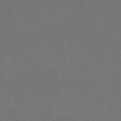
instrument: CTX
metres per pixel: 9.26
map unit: HNhu
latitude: 0.5734
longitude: -2.1200
